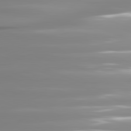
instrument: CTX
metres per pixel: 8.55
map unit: lApd
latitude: 81.5938
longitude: -139.2915
